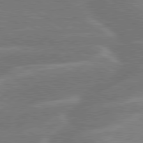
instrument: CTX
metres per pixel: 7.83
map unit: lApd
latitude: 79.8395
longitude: -131.3671
